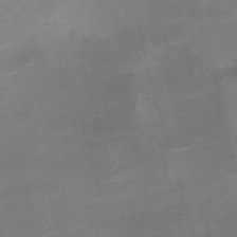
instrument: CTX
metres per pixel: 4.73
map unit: eHh
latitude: -61.1998
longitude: 53.0864
